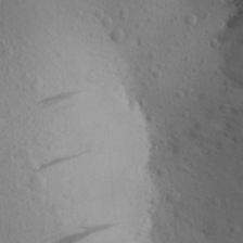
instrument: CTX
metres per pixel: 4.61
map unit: Aa
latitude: 25.2537
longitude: -146.6113
